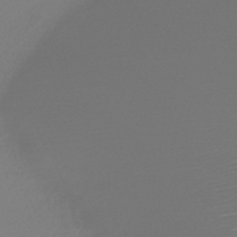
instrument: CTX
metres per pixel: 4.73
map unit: HNb
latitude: -46.4062
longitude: -42.3278
